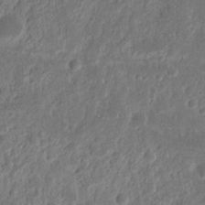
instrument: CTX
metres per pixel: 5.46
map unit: Nhu
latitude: 13.4616
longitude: -73.2726
